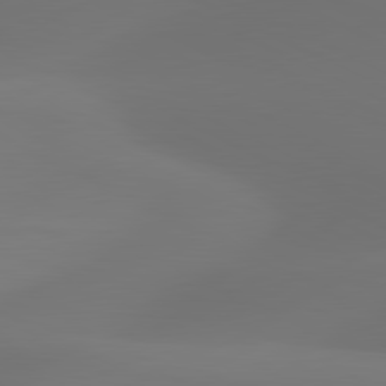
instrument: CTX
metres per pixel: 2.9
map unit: lApd
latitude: 81.3104
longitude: 129.1620
